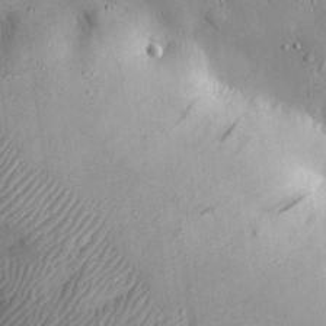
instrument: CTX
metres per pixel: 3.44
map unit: eHh
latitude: 29.6316
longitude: -74.5168
